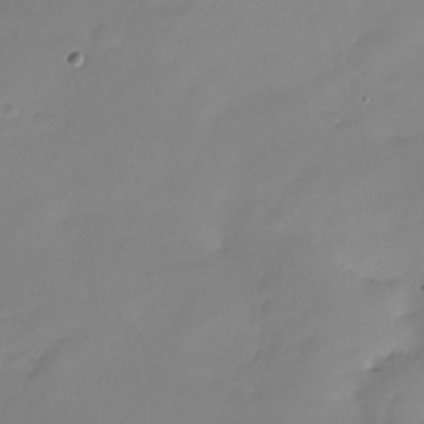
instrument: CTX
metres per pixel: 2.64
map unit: HNhu
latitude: -23.4266
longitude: 50.3306
